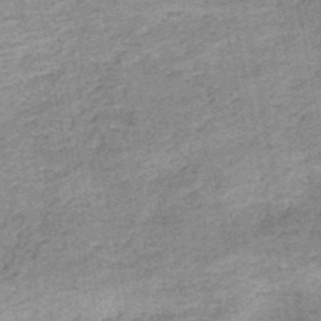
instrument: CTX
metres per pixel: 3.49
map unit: HNb
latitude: -50.3117
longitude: -49.8394
